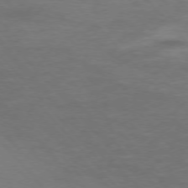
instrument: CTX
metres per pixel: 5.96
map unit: Ap
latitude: -76.6330
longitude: -70.1389
